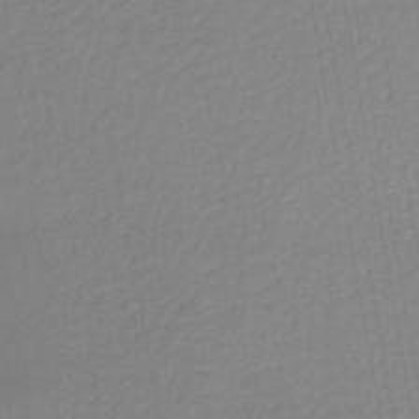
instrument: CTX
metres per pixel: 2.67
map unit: lHb
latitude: -45.9745
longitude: 66.9542
